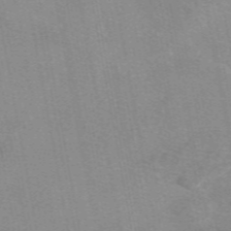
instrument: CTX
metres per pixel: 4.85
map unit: eAb
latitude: 49.0458
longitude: 105.2565
